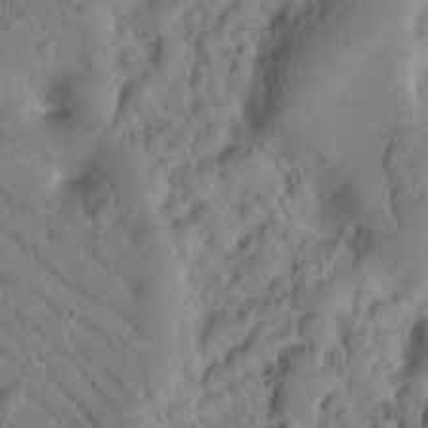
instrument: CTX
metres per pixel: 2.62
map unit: Htu
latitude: 1.2915
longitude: 175.3131
